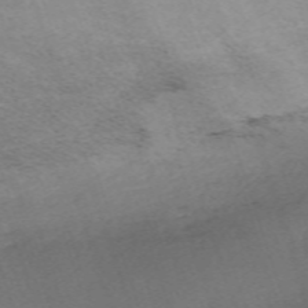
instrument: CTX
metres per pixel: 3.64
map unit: eHh
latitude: -63.0675
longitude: 50.4062
